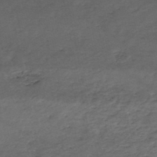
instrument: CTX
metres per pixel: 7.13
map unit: eHh
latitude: -51.4643
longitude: -24.4034
